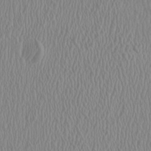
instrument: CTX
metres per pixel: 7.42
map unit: HNhu
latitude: -0.6141
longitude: 1.4833
